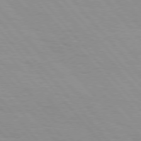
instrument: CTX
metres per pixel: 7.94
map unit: Hpe
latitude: 76.3278
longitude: -153.8017
